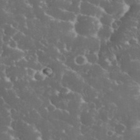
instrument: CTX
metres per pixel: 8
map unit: eHh
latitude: 34.2333
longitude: -62.3845
